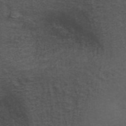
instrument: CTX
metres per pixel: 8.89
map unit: ANa
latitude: 38.8380
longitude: 23.4455
